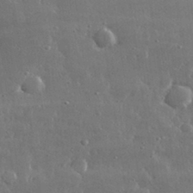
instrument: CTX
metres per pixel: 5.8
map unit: lHvf
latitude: 31.2348
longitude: -90.6490
